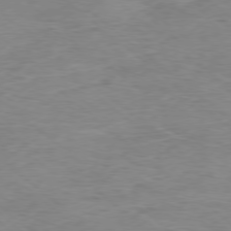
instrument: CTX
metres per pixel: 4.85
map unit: Ap
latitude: -78.0661
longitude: -92.7435
